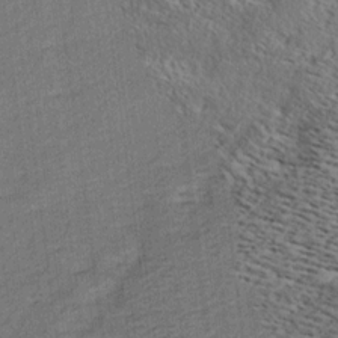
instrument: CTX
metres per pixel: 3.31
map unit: Ave
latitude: 17.1214
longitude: -138.3656
